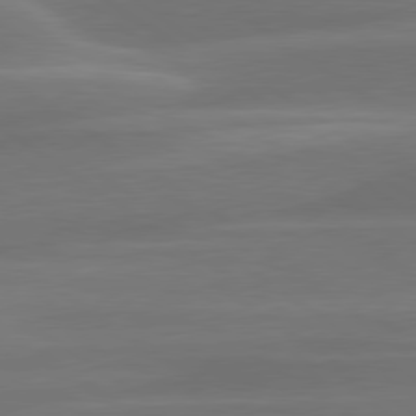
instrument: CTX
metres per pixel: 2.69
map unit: lApd
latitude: 79.9150
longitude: -86.3845
